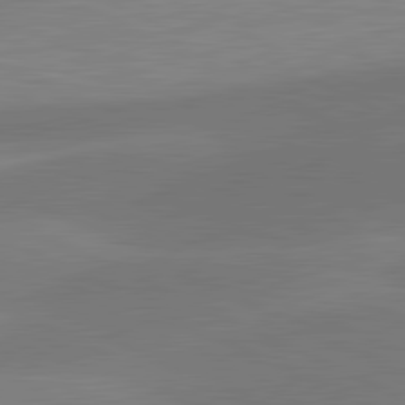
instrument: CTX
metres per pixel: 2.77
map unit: lApd
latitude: 81.4615
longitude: 126.8030
